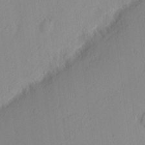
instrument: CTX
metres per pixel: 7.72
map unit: Nhu
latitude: 2.2144
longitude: -77.2915
